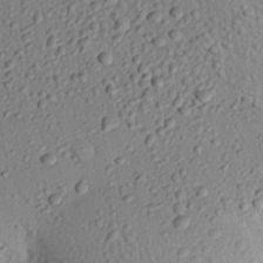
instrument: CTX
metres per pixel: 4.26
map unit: eHh
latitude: 25.4426
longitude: -77.8583
